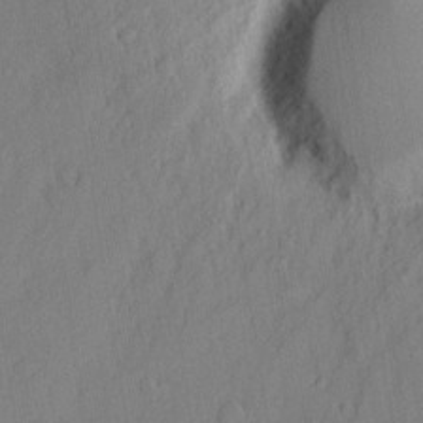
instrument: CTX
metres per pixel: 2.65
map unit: eHh
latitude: 3.3481
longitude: -77.3859
